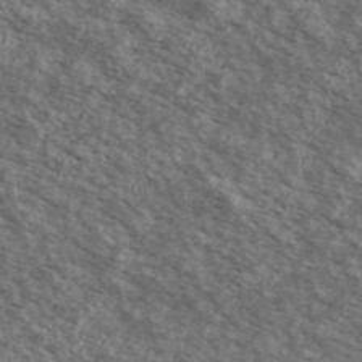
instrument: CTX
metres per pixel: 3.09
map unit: Ave
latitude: 39.1214
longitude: -111.0459
